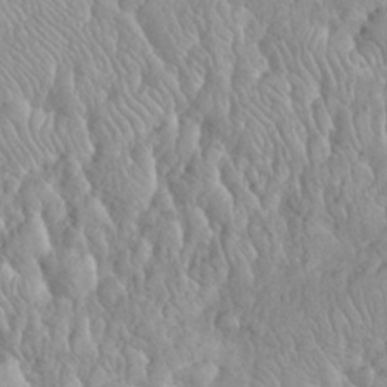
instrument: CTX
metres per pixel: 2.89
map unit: eHh
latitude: 32.3656
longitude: -64.8569
